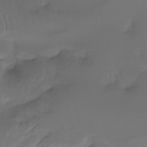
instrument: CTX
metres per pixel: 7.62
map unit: Htu
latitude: -15.1054
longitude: -45.7072
